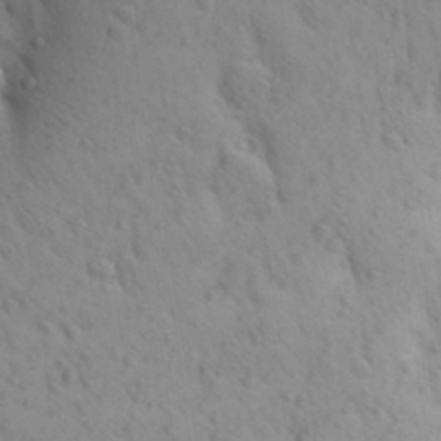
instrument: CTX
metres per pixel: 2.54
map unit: Aa
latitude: 26.3845
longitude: -149.5182
